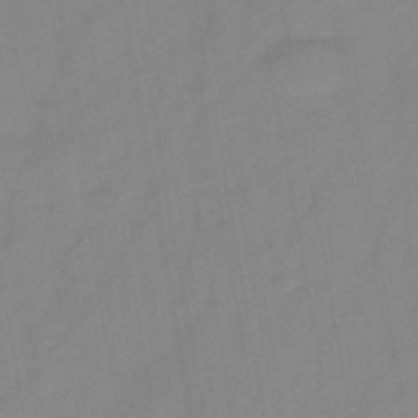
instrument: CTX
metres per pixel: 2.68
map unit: HNb
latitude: -45.7856
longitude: -38.7246
